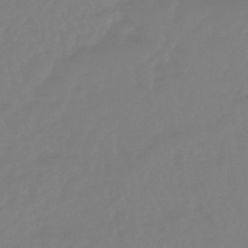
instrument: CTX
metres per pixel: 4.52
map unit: eHb
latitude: -45.9178
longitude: 84.8219
